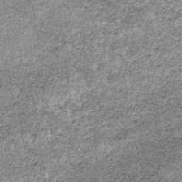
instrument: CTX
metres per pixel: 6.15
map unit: lHb
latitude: -37.5399
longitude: 66.4062
